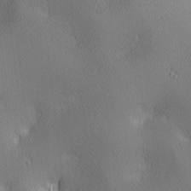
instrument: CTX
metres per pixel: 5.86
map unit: lAa
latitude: 2.8947
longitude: -116.9703
